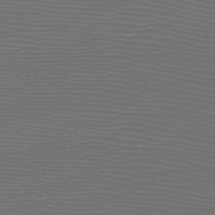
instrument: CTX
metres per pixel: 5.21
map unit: HNb
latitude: -47.8800
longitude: -41.7071
